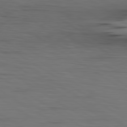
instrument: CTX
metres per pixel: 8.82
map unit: lApd
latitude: 79.8773
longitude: 160.8408
